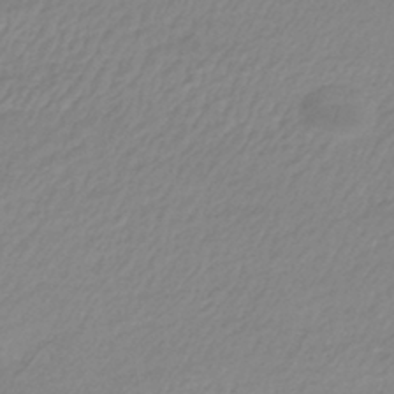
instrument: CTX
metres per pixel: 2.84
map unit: lHb
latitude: -40.3495
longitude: 69.8989
